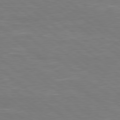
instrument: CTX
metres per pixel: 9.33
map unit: Hpe
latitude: 78.7058
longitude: -126.0822
